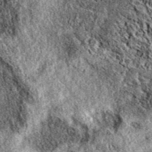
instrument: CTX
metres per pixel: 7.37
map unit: eAb
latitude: 38.6868
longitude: 111.1809
